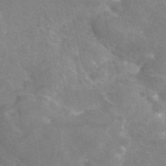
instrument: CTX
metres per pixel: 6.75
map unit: eAb
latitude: 46.1200
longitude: 115.7855
